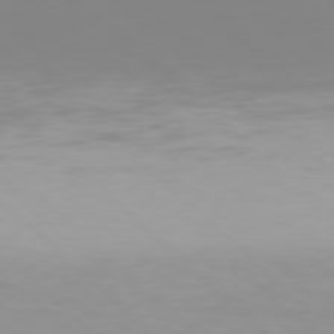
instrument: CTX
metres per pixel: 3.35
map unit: Hpe
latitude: 77.5371
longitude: -132.7246
